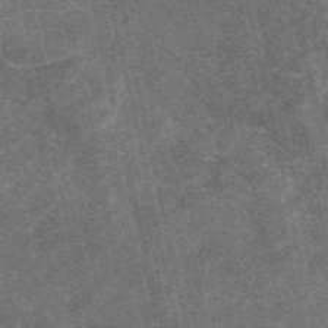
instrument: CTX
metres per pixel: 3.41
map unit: eAb
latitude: 46.8380
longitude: 119.6533
